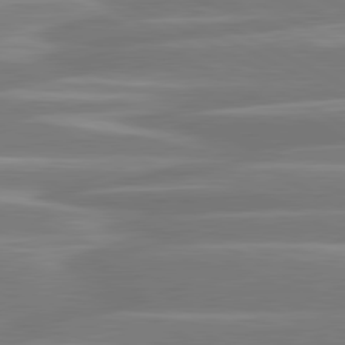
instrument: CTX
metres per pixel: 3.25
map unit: lApd
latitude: 80.8947
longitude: -129.2915
